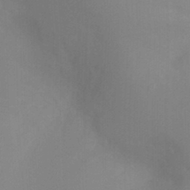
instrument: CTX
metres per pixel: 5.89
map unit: Ht
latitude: -5.9556
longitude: -26.7246
